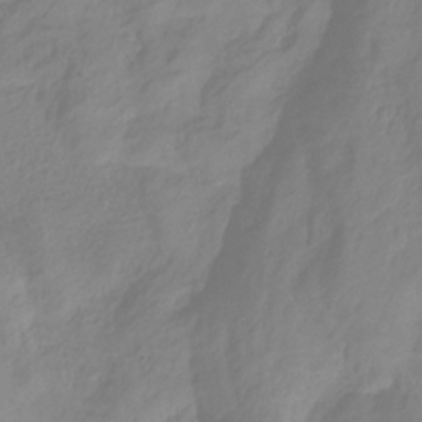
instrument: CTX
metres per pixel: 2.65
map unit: HNhu
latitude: -28.8219
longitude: 67.6533
